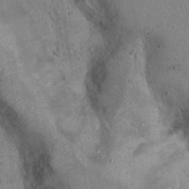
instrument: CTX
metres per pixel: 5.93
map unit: Hto
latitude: 13.6127
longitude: -55.7827
